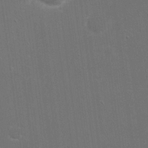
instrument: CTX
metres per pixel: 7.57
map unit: eHh
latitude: 20.4790
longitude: -68.3845
